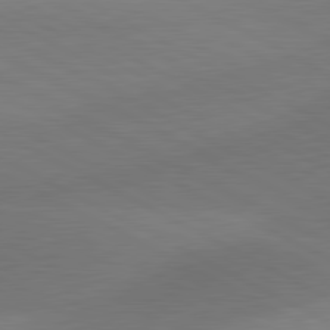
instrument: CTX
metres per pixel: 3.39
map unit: lApd
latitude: 81.0836
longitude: 127.8422
